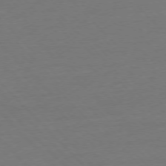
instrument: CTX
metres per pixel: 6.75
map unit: Ap
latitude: -77.0109
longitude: -92.9135
